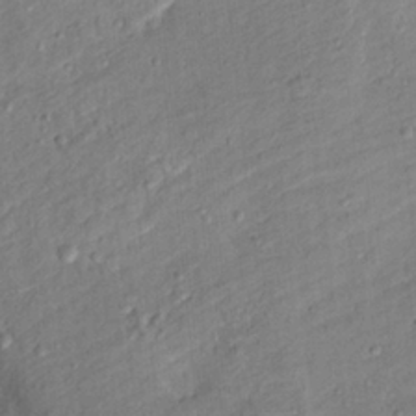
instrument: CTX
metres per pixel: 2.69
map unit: Hto
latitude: 12.7246
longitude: -38.5546
